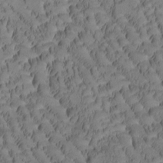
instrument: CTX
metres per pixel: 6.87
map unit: Htu
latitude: -1.9745
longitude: 171.9367
